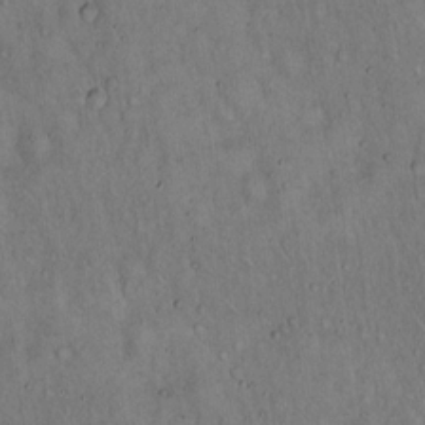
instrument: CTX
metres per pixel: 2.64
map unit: Hto
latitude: 15.9528
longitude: -59.3104
